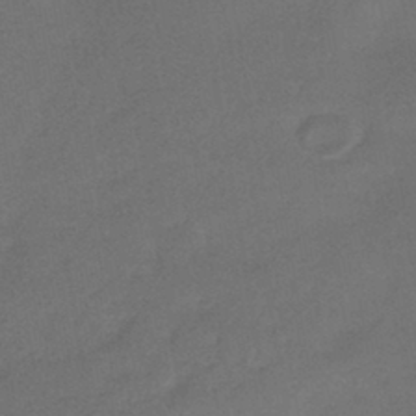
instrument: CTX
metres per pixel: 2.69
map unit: HNhu
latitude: -41.7100
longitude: 92.3873
